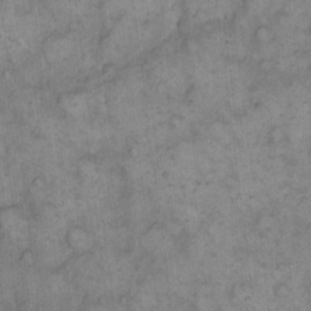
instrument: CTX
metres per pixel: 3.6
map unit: eHh
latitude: 14.0444
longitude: -65.2348
